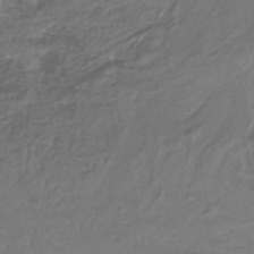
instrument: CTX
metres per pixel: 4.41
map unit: lHb
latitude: -36.8974
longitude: 58.4440
